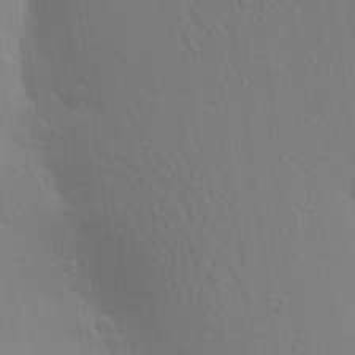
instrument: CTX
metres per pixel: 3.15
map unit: Aa
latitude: 23.4048
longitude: -145.4237
